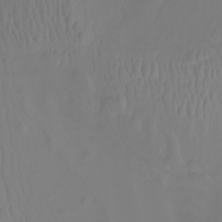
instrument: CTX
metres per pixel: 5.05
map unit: Nhu
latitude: -7.0486
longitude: -93.8961
